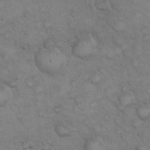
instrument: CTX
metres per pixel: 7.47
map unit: eHh
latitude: 22.1767
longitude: -59.3104
